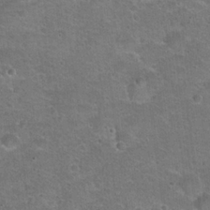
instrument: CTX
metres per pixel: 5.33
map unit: Hto
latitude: 23.0080
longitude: -49.5749
